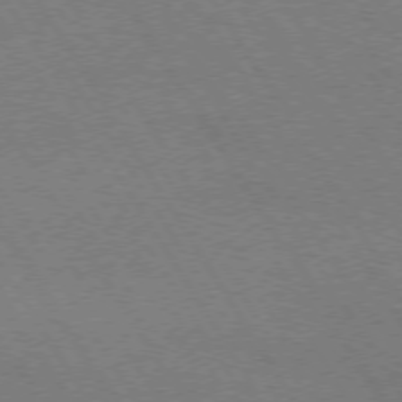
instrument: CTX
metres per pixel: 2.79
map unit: Hpe
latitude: 73.1215
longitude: -129.4804
